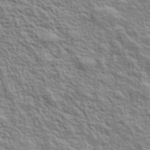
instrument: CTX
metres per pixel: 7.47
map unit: lHvf
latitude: 39.2348
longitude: -89.3104
